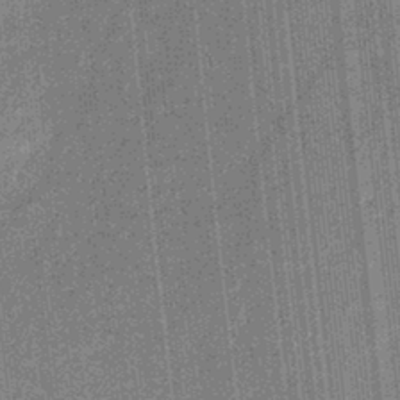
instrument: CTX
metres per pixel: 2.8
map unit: eHb
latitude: -31.0486
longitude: 73.5588
